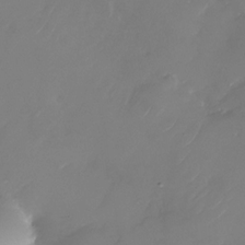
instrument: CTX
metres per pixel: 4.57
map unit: Nhu
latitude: -28.8030
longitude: -72.2712
